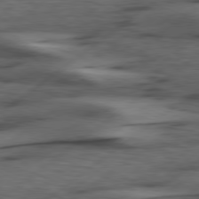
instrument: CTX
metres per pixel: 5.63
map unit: Hpe
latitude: 78.9892
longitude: -120.4601
